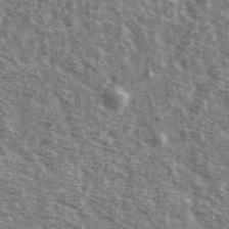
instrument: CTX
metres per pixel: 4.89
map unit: Ave
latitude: 41.8961
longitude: -106.5546
